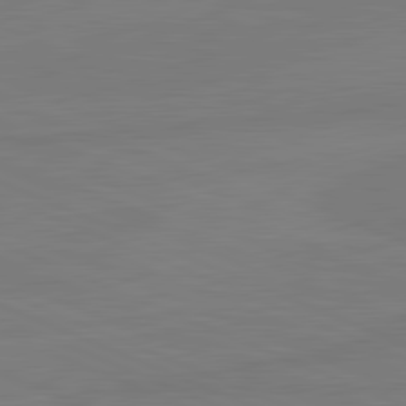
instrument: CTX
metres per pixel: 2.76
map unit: lApd
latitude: 81.6883
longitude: -179.4049
